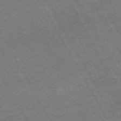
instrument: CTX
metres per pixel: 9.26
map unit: Hpe
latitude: -71.7289
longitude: 8.9919
